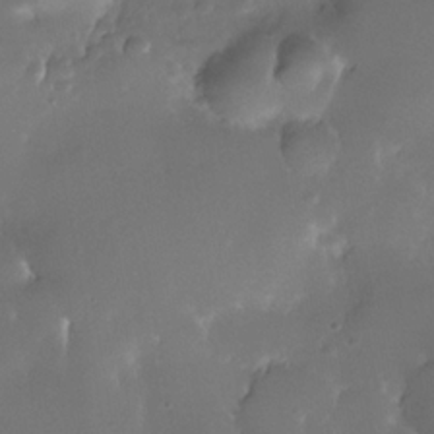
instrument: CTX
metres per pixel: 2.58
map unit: Nhe
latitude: -35.6344
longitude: -131.1781
